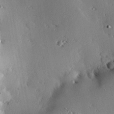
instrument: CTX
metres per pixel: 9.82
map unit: eHh
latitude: 22.8947
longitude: -90.3467
